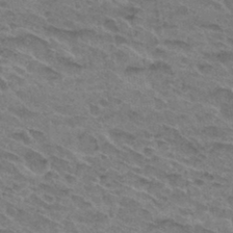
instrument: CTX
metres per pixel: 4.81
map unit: Hto
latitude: 31.9906
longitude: -47.4805
